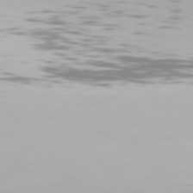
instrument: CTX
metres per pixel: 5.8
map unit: Hpe
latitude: 76.4790
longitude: -134.3467
